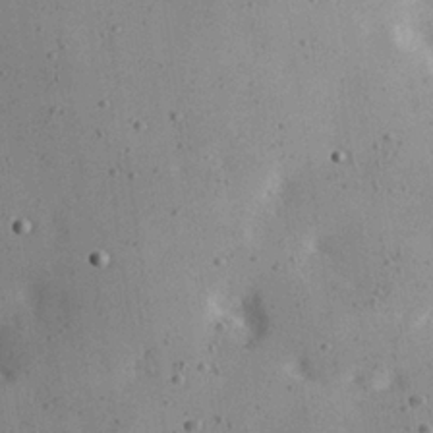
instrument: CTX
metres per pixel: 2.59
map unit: Hve
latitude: 26.4223
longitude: -92.1577
